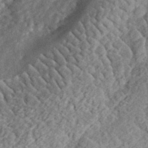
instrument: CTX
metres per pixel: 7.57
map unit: eHh
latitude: 36.4223
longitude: -79.0837
